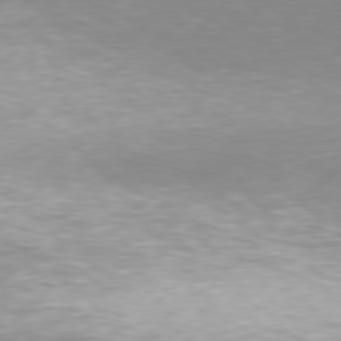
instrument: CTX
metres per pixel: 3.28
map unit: Hpe
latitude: 77.6127
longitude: -131.6127
